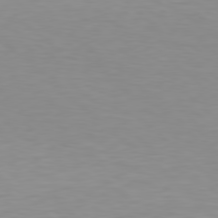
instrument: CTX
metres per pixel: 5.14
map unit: Hpe
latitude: 78.3845
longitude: -168.5357
